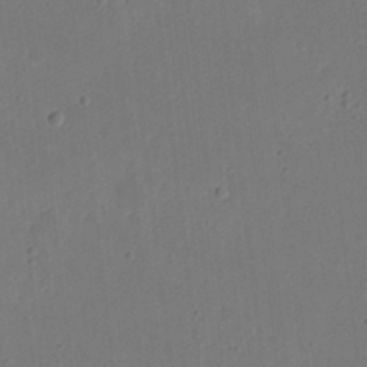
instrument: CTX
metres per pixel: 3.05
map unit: eHh
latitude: 21.4049
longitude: -70.3845
